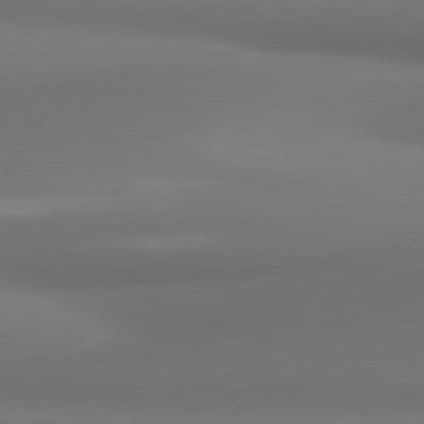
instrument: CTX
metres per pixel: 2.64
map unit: lApd
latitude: 81.6505
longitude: 172.3873
